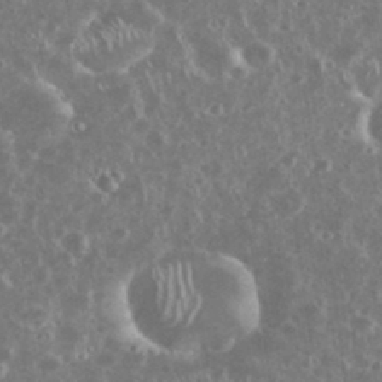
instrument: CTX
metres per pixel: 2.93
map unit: eHh
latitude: 34.0633
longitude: -60.6868
